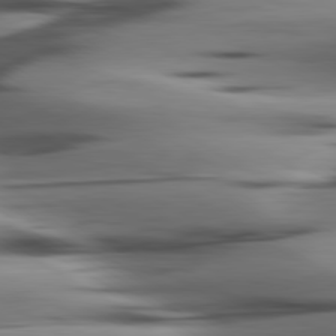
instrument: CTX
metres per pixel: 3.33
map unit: lApd
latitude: 80.4034
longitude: -122.1011
